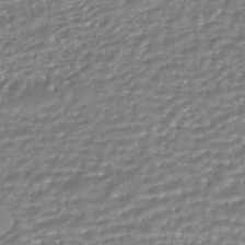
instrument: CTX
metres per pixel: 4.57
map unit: HNhu
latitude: -45.0109
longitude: 96.1228
